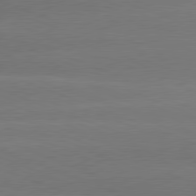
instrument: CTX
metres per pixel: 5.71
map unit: lApd
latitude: 80.9703
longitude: -131.8206
